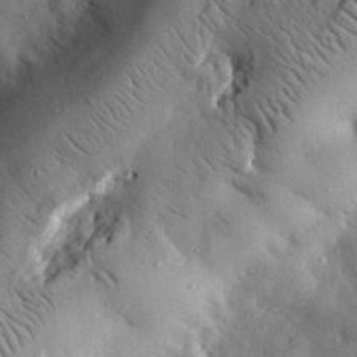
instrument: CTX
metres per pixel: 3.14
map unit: eHh
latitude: 30.6680
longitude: -73.7450
